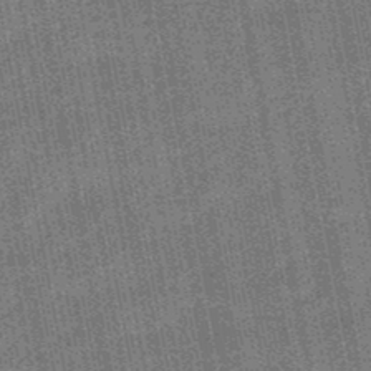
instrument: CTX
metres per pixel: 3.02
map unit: HNb
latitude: -48.8030
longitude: -38.4979
